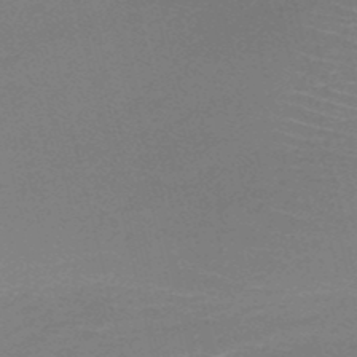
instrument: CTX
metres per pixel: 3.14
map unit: HNb
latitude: -50.5385
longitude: -42.0822
